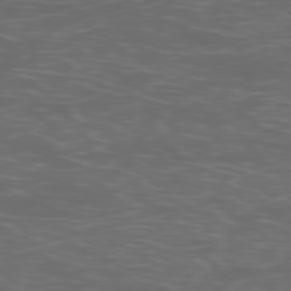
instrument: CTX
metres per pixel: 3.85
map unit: Ap
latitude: -78.0472
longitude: -75.8017
